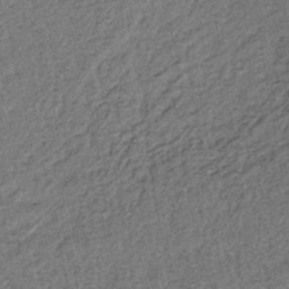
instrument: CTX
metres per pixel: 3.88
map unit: lHb
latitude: -39.1998
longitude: 62.8219
